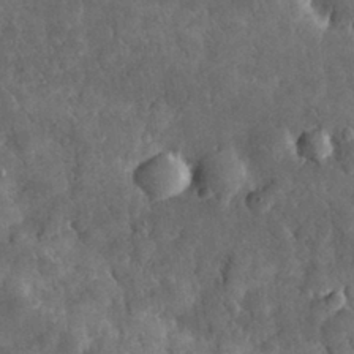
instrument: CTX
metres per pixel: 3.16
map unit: eHh
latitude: 31.1404
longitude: -69.5749
